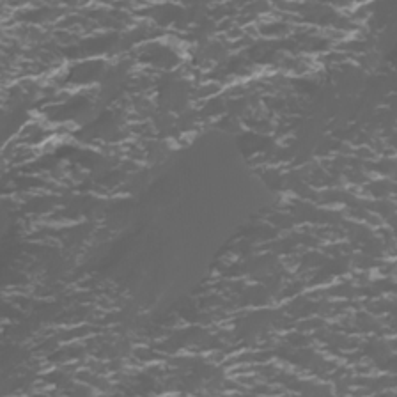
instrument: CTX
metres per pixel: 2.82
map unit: Htu
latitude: -5.1998
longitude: -88.6113
